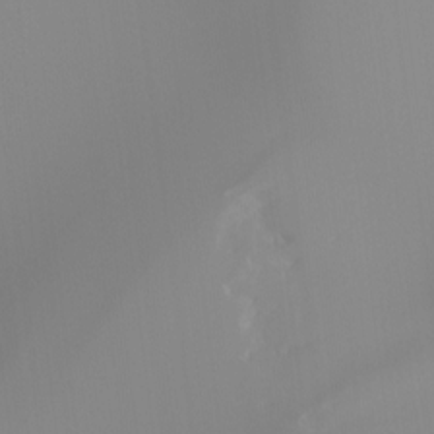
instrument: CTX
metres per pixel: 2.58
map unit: Nhu
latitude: -8.4062
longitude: -52.3090
